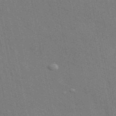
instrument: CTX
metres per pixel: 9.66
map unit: ANa
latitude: 49.1781
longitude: -75.6505
